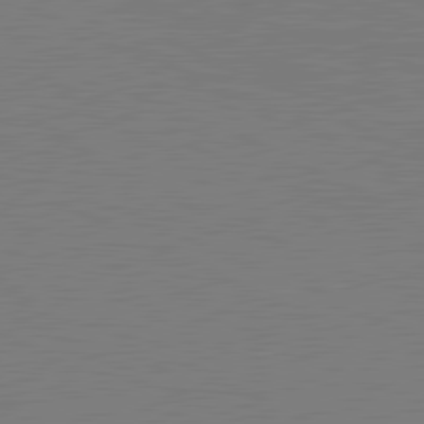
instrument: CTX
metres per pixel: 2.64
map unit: lApd
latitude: 81.3859
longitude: 150.3117
